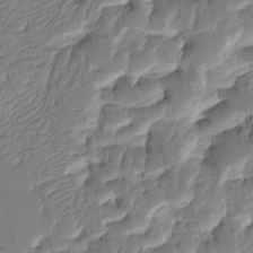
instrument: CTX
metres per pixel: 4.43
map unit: HNhu
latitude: -1.6155
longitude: 14.4440
